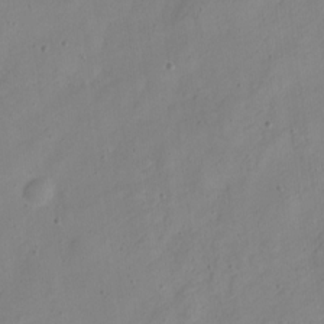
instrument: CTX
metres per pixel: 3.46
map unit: Nve
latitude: -23.7856
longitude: 107.0109
